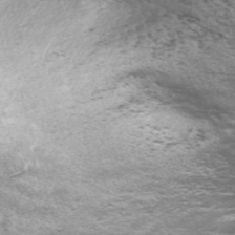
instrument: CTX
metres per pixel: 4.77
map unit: Nve
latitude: -58.6896
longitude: 57.3321
